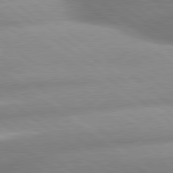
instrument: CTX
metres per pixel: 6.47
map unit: lApd
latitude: 80.2145
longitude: -161.0836
